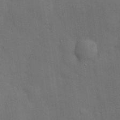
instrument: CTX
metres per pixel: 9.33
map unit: Hve
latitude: 19.4993
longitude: 151.0675
